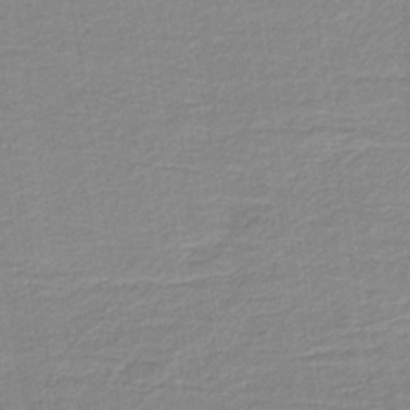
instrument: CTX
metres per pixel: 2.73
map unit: HNb
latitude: -37.5021
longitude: 56.7463
